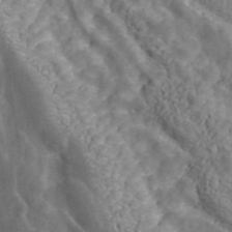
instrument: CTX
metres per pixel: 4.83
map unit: ANa
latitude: 43.7261
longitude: 25.8611
